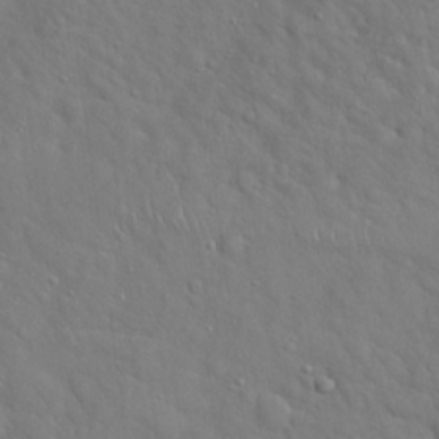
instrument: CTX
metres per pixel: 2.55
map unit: Hto
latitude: 19.0269
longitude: -53.2159
